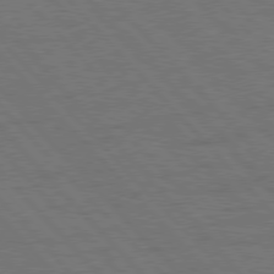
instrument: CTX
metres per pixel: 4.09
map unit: Hpe
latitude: 77.1403
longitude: -153.8206
